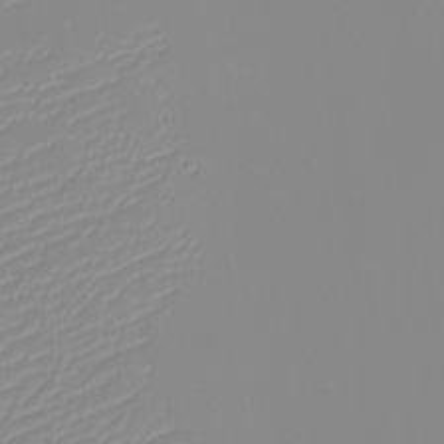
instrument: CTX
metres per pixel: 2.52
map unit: eHh
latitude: -6.1605
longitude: -84.9136
